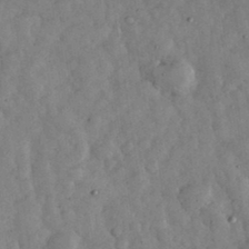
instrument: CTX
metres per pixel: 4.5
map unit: eHh
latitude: 34.2711
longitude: -69.3293
